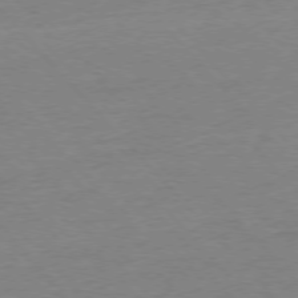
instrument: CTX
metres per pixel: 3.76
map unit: Ap
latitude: -77.3132
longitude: -95.8206
